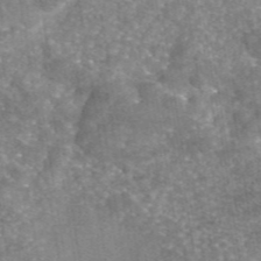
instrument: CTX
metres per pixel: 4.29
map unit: eAb
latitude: 45.7827
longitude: 105.2943
